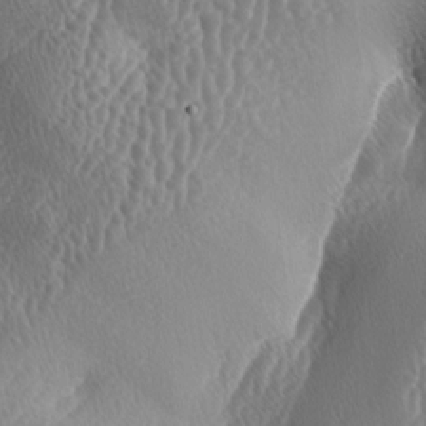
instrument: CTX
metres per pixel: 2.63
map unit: lAa
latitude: -5.8611
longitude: -128.9702
